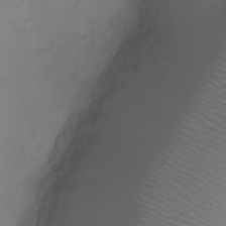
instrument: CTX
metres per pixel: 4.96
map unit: Ht
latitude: -7.4832
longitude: -20.5357
